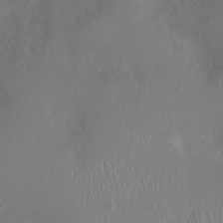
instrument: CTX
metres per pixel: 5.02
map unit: Ht
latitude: -4.1416
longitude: -16.5546
